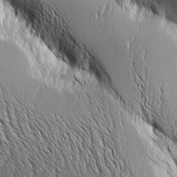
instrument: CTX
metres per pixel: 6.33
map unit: Aa
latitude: 8.4601
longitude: -129.1970
